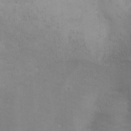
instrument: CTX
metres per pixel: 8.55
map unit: Nhu
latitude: -8.8408
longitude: -44.5923
